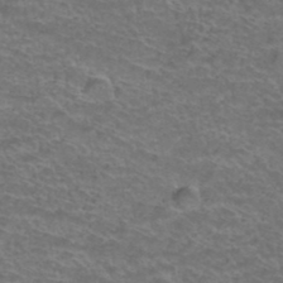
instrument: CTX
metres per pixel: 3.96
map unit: Hto
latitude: 38.0444
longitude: -42.3467
